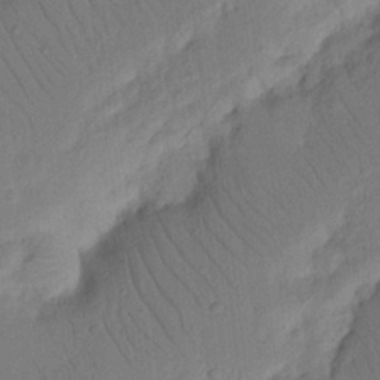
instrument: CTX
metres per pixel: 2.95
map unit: Nhu
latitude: 15.9151
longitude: -75.3293
